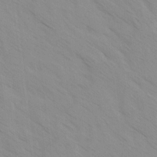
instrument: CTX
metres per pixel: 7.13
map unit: Ave
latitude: -1.6344
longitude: -112.2900
